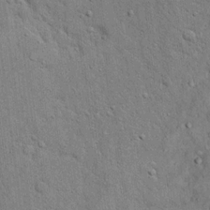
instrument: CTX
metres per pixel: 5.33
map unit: eHh
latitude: 19.2915
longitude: -61.2348
